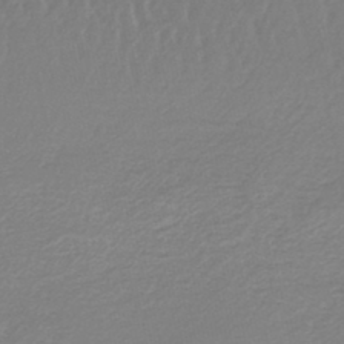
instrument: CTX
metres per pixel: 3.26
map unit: lHb
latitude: -42.3117
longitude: 63.6533
